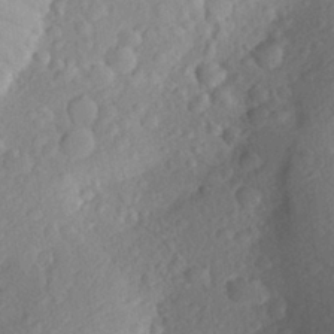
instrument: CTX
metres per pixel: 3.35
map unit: Aa
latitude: 25.7071
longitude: -146.3657
